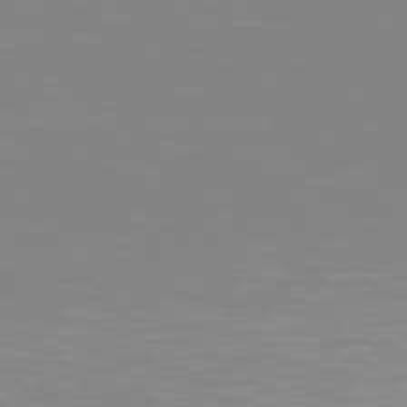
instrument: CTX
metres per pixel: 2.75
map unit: Hpe
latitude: 77.7071
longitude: -172.7624
